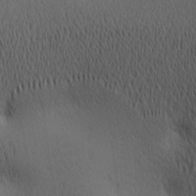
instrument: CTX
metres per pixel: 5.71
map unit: lAa
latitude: 11.6127
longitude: -107.8205
